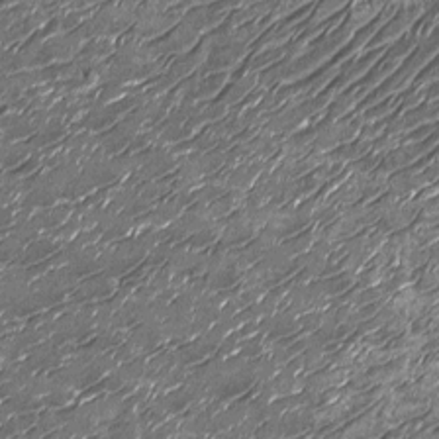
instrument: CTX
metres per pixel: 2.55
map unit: Nhu
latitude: -13.9556
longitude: -22.7624
